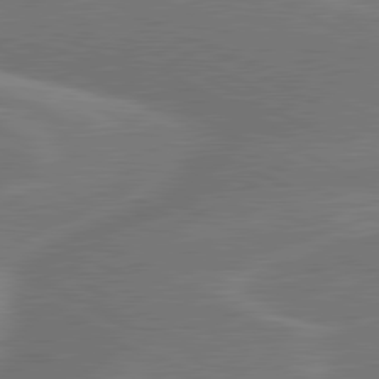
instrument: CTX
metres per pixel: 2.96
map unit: lApd
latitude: 80.8758
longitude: 128.0094
